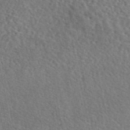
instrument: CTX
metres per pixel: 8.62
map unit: eAb
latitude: 45.5938
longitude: 111.0675
